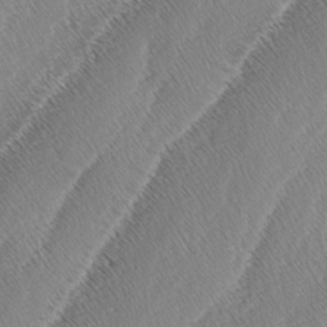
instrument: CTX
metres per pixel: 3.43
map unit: lAa
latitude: -3.8989
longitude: -129.6883
